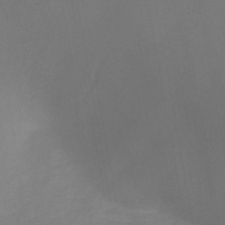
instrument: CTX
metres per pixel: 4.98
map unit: HNb
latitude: -44.8597
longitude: -38.6301
